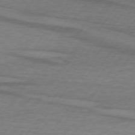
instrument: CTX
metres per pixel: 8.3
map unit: lApd
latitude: 74.1578
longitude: -78.8569
